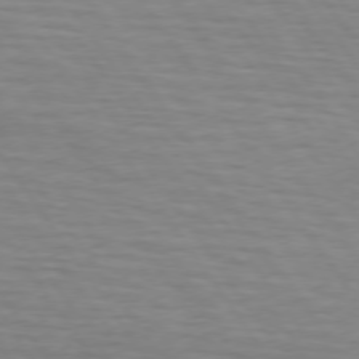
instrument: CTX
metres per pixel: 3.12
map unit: lApd
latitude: 74.1578
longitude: -71.5938
